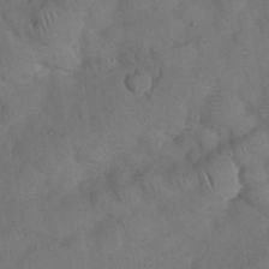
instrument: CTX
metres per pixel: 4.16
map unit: Nhu
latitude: 27.5749
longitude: -70.1956
